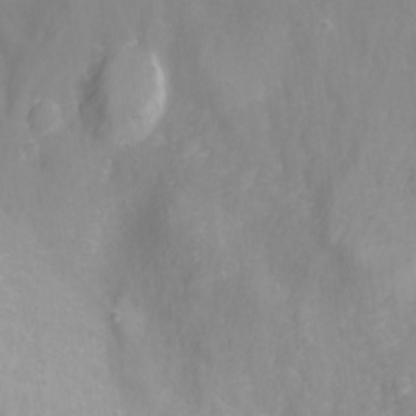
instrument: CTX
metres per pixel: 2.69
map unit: Nhu
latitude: -8.2361
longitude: -72.9136
